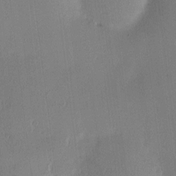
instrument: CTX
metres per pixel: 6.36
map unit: eHh
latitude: -3.3698
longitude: 17.6533
